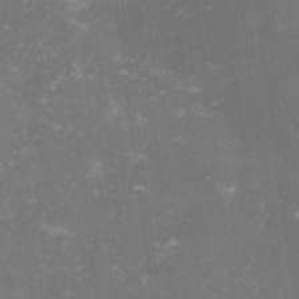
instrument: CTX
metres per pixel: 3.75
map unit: lHvf
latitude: -13.2943
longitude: -98.9324
